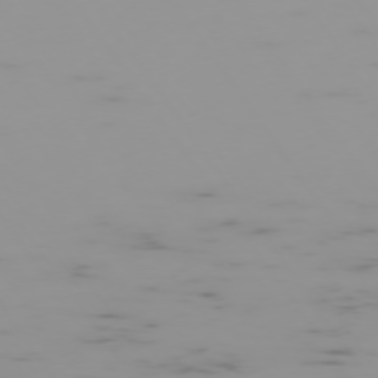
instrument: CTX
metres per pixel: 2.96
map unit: Hpe
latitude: -74.6519
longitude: 7.7477
